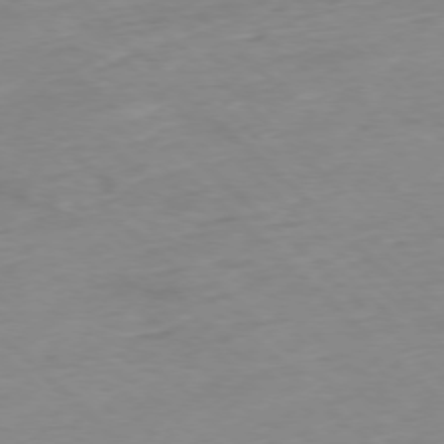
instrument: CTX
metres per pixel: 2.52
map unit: Ap
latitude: -77.1620
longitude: -90.4034
